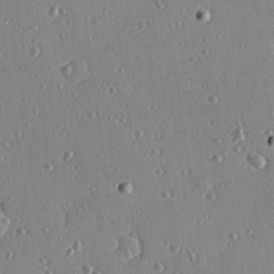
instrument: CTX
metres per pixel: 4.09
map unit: Hve
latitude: 26.0822
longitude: -93.2915
